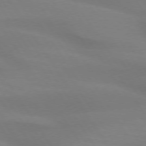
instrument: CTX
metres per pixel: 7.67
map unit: lApd
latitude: 74.0822
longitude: -48.7813
